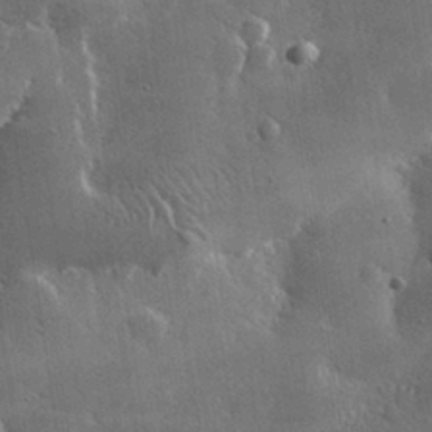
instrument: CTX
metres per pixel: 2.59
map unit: lHvf
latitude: 31.8395
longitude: -92.6112
